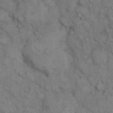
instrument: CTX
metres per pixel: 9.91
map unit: eHh
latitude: 13.4049
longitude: -63.4805
